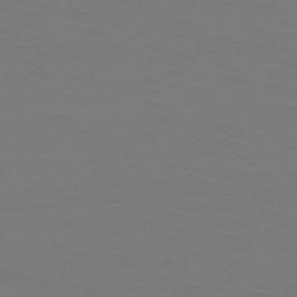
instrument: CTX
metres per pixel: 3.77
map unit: HNb
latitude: -51.3132
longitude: -43.6127
